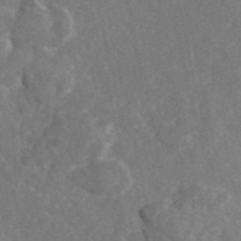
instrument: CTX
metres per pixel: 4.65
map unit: eAb
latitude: 46.6680
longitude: 112.7274
